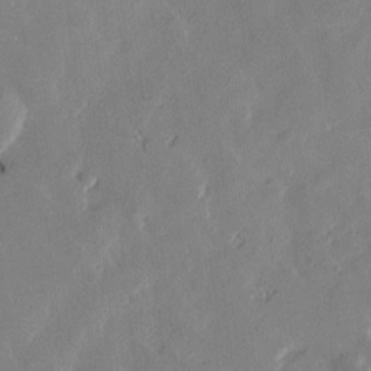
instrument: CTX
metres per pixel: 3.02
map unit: Htu
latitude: -3.1431
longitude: -176.4034
